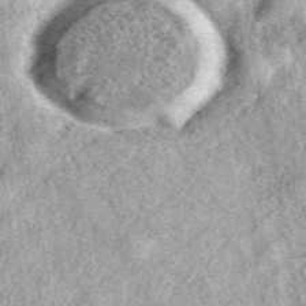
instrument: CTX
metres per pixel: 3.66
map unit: eAb
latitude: 39.4615
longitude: 109.9178
